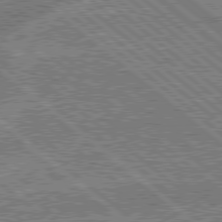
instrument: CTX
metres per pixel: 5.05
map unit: Hpe
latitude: 78.6869
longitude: -159.6883
